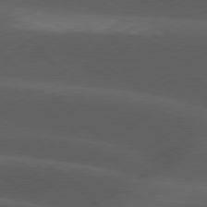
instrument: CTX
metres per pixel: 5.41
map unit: lApd
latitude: 77.6882
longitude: -54.6868
